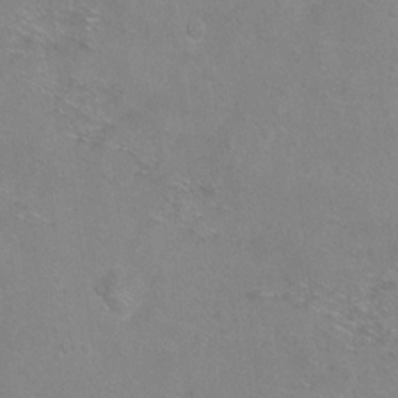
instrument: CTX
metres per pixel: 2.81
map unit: Hto
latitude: -6.8219
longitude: -35.9717
